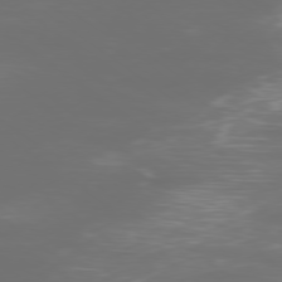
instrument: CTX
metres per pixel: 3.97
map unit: Ap
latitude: -78.8786
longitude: -93.8583
